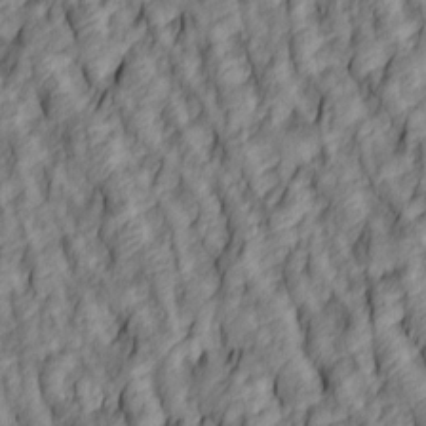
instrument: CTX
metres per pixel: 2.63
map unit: lAa
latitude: 4.8758
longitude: -116.3278
